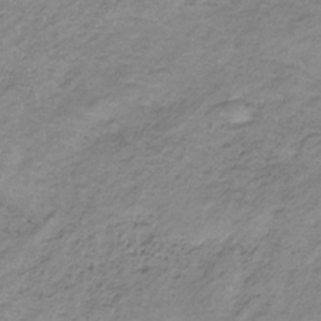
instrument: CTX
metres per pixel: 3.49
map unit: HNb
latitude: -33.5399
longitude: 61.4832
